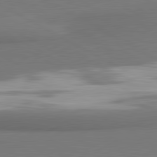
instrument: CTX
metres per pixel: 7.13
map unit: lApd
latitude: 81.2159
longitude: 174.8030
